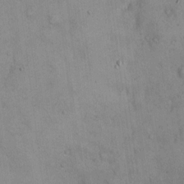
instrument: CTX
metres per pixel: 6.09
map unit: Hto
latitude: 14.2712
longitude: -60.4601
